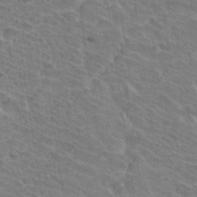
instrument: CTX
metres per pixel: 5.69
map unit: Hto
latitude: 33.5182
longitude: -41.8961
